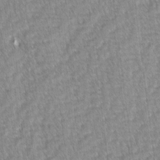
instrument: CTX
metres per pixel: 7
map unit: lAvf
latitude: -2.5195
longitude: -113.5560
